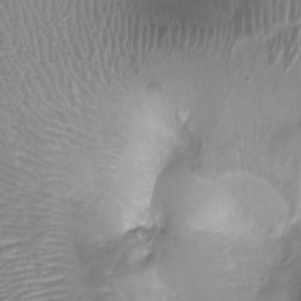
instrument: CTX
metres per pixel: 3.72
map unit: Ht
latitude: -1.7478
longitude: -16.9703
